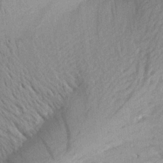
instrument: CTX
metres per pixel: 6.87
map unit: Aa
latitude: 26.2334
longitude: -143.9717
